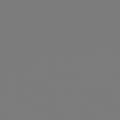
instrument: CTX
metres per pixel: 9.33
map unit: Hpe
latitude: 78.6680
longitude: -137.0081
